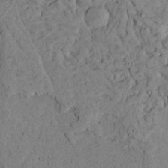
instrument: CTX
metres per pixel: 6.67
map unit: Ave
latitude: 23.8394
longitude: -132.4790
